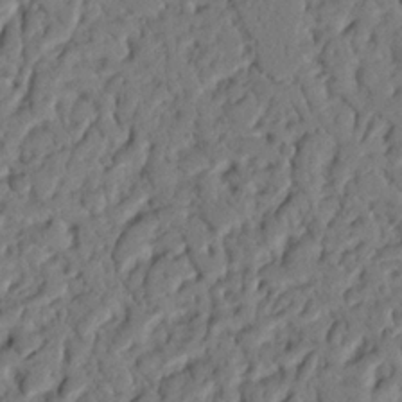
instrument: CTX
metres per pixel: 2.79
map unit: Nhu
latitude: 20.0255
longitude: -77.9528
